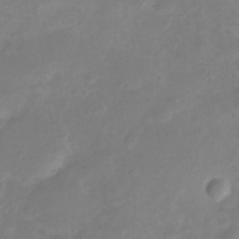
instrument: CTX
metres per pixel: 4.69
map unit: Nve
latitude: -26.1794
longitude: 105.6155
